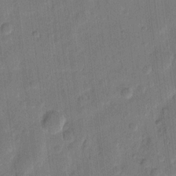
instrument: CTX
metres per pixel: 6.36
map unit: eHh
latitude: 10.5735
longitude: -65.7450
